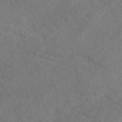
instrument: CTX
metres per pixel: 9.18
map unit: eAb
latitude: 49.7072
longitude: 119.6533
